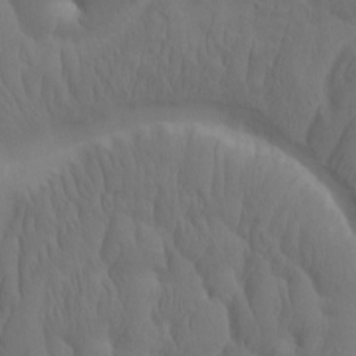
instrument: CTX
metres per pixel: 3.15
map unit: eHh
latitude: -1.8423
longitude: 15.2376
